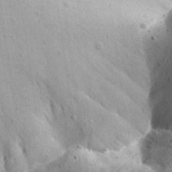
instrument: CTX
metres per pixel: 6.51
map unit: Aa
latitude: 31.3104
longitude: -133.8394
